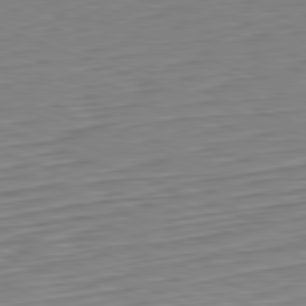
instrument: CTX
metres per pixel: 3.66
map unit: Hpe
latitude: -82.2928
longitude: 15.6344
